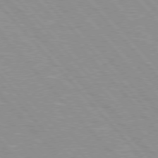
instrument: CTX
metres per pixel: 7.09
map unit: Hpe
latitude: 76.0255
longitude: -126.4790
